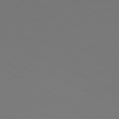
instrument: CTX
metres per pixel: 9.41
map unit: Hpe
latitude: -81.3510
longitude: 18.6707
